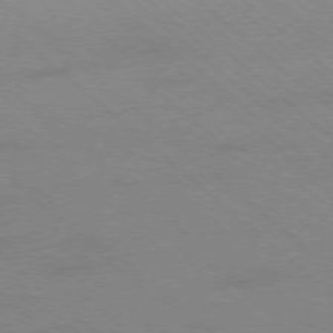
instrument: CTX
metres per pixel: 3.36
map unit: Ap
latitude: -78.4062
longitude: -55.7827
